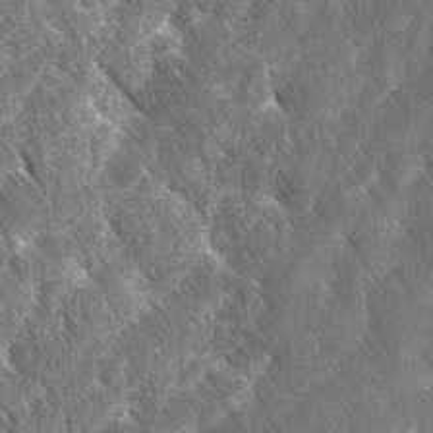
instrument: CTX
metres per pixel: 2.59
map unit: Ave
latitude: -11.1053
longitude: -119.4426
